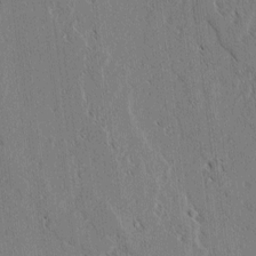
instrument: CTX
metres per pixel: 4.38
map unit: lAvf
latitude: 2.9702
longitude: -106.3278
